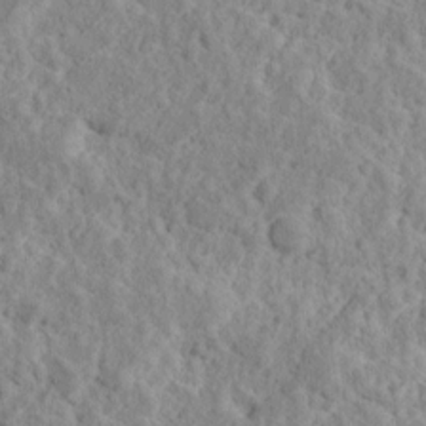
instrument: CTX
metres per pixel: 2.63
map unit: Ave
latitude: 18.0822
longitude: -135.2159
